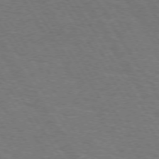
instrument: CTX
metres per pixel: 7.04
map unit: Hpe
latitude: 73.0081
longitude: -123.8394
